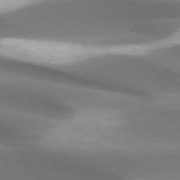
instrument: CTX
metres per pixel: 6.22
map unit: lApd
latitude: 73.6883
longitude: -51.6316
